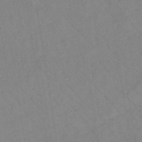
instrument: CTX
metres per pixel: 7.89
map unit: lHb
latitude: -34.7652
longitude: 72.0472
